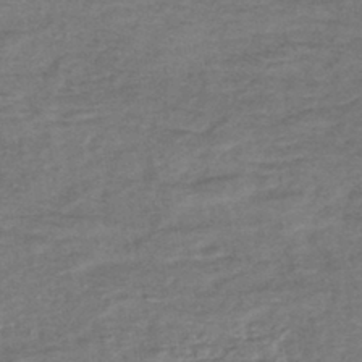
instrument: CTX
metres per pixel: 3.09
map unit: lHb
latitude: -42.8596
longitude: 80.7463
